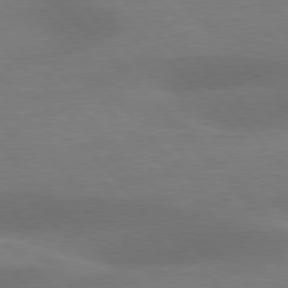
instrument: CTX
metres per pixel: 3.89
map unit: lApd
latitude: 77.1781
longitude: -58.9325
